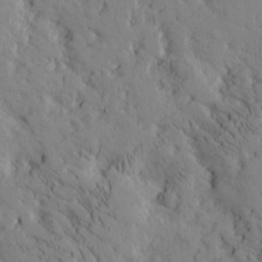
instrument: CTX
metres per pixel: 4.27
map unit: Htu
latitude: -2.6707
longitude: 175.4643
